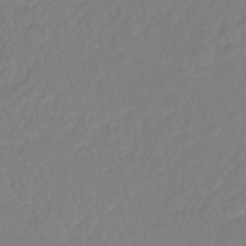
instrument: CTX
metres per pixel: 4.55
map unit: lHb
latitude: -38.1417
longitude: 62.7652
